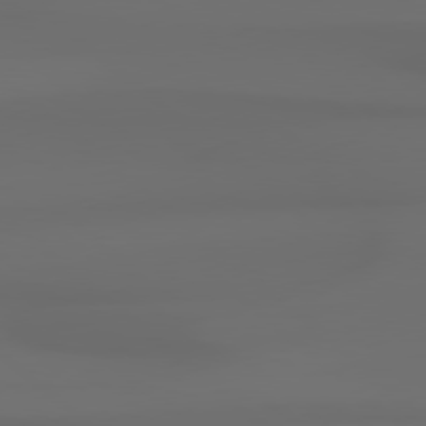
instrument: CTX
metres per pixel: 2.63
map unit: Hpe
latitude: 78.4601
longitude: -133.1025
